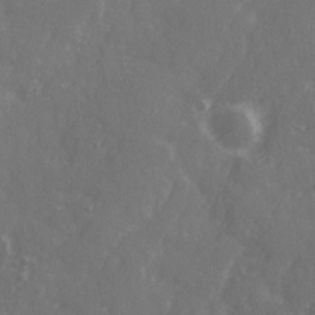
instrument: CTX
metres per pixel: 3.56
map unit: Ave
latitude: 20.9703
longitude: -131.7450
